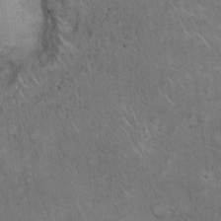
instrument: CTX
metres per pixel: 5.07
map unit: Hto
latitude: 18.0633
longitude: -61.0836
